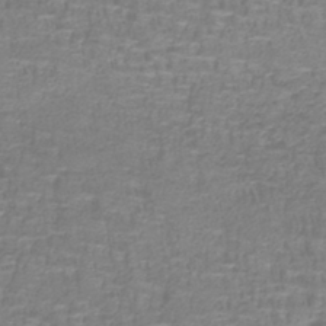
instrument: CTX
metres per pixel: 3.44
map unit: lHb
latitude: -40.2361
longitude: 58.4817
